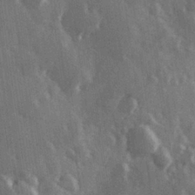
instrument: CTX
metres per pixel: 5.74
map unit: Hve
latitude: 26.6113
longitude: 147.4454
